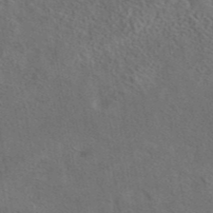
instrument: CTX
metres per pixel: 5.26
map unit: eAb
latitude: 43.6316
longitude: 109.9745
